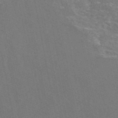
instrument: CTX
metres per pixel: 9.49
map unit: eAb
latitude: 46.4034
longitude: 116.0849
